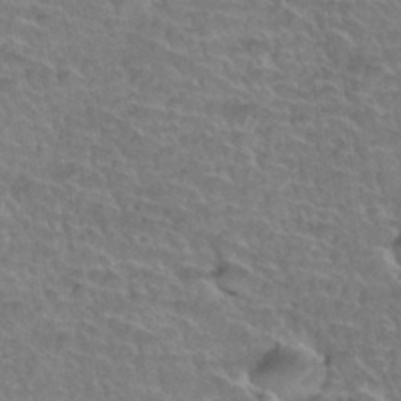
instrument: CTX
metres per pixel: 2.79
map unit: Hto
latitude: 35.4993
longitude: -44.7057
